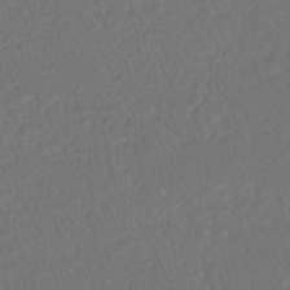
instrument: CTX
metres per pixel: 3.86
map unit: HNhu
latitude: -45.6911
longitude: 103.5210
